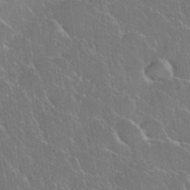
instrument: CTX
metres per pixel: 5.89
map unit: eHh
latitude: 37.5938
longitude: -61.3292
